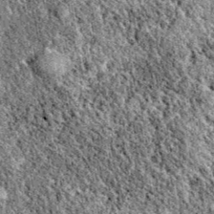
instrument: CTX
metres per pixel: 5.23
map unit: eAb
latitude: 38.6868
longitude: 110.5385
